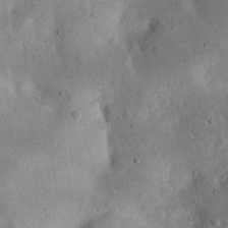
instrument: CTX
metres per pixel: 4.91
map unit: eHh
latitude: 23.0647
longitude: -68.5546
